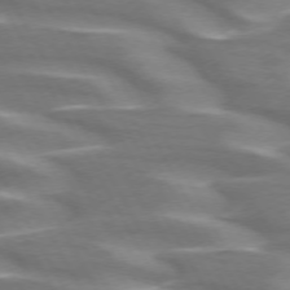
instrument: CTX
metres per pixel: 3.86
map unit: lApd
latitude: 72.1200
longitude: -50.2144
